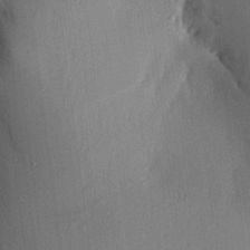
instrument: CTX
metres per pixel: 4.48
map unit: Aa
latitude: 16.7057
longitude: -148.1200
